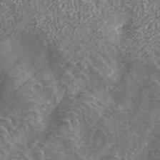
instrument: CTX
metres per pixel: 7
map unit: ANa
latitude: 40.4978
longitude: 20.9730
